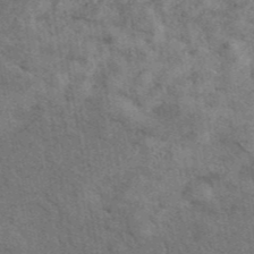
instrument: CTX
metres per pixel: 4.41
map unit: eAb
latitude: 43.1025
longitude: 110.1983
